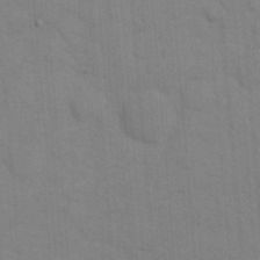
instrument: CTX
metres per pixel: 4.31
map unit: eHh
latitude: 18.6868
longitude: -64.0633
